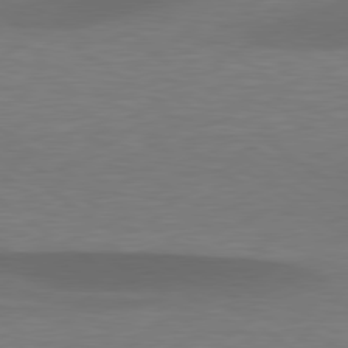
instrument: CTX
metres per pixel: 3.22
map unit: lApd
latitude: 79.4427
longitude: -90.8191
